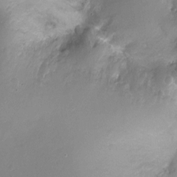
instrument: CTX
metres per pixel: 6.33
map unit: Nhu
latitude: -12.1039
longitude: -38.5357
